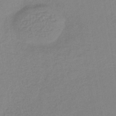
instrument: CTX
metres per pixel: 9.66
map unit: lHb
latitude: -42.0661
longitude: 73.6911
